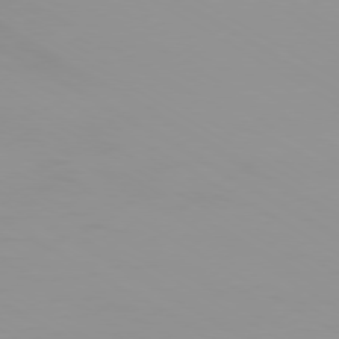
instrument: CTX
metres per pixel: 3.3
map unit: Ap
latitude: -79.6721
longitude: -92.4790
